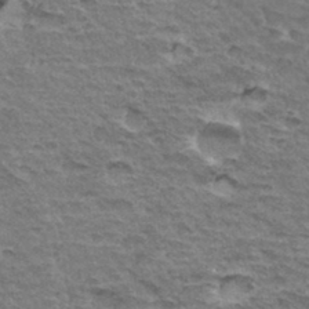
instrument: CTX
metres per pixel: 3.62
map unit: Hto
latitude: 34.2144
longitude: -45.1781
